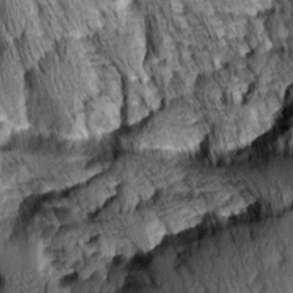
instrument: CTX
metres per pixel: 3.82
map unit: Aa
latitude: 8.6680
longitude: -128.7435
